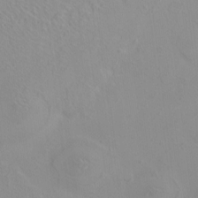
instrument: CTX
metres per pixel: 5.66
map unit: HNhu
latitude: 5.5938
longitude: 8.2928
